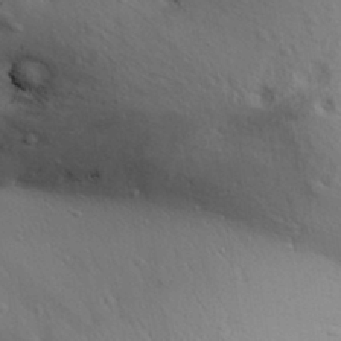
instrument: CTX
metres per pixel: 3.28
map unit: Aa
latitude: 31.3671
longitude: -145.1403
